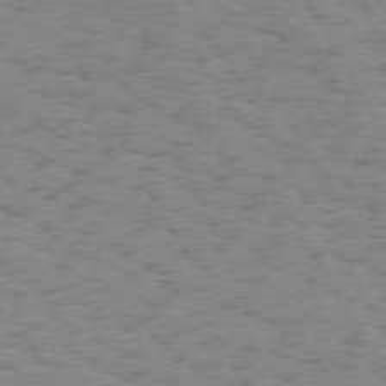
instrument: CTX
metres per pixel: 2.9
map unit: Hpe
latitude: 73.9717
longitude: -135.1214
